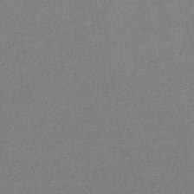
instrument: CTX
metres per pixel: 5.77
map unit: eHb
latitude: -32.0094
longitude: 67.9556
